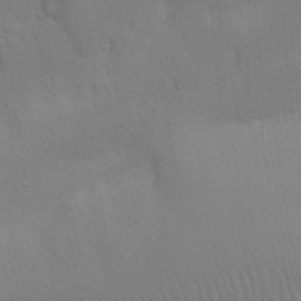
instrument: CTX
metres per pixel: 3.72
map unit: Nhu
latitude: 21.3293
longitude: -73.2726
